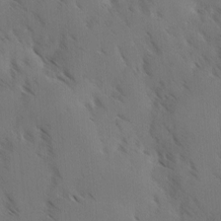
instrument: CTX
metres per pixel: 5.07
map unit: Ave
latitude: -0.8975
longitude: -112.0255
